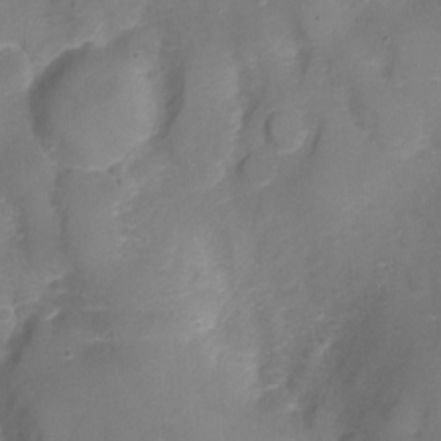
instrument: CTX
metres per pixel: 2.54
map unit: Nhu
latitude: -8.8786
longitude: -43.8394
